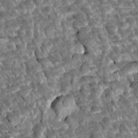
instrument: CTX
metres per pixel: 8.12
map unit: Htu
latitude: 1.4237
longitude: 142.6329
